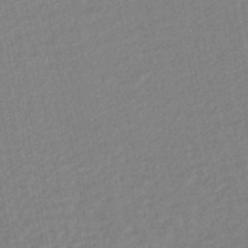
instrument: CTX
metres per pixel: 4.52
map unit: HNhu
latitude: -46.8030
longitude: 99.0675
